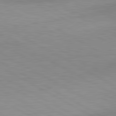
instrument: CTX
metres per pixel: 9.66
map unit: lApd
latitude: 80.8947
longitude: 158.8219
